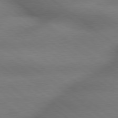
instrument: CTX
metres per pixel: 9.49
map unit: lApd
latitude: 79.4616
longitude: -167.6127
